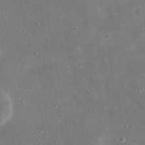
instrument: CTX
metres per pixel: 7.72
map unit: eHh
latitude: 21.6127
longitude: -68.1011
